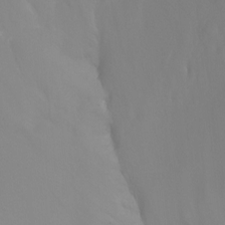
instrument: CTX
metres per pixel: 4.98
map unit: Ht
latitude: -4.6329
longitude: -61.5749
